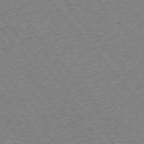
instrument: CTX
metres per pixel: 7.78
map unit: Ap
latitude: -75.5211
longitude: -86.4601
